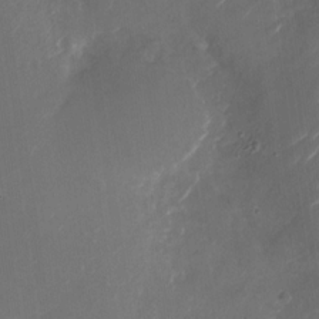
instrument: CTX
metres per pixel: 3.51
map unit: Nhu
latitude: -28.7085
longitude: -74.2145
